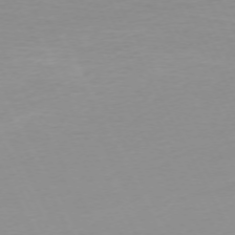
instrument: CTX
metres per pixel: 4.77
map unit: Ap
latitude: -73.2565
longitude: -69.7828
